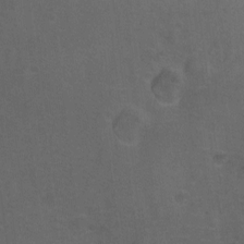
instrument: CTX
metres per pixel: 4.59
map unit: Hto
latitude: -9.8233
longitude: -36.5168
